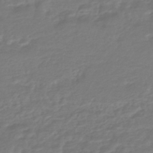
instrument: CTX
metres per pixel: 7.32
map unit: HNhu
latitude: -46.7841
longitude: 96.5574
